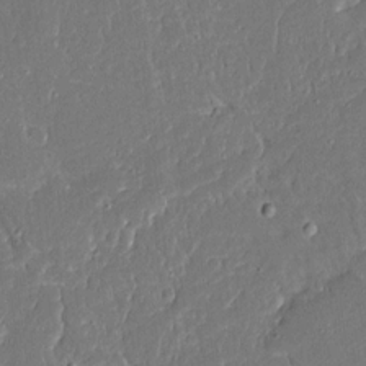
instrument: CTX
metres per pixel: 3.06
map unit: Ave
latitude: 15.3860
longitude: -140.0444
